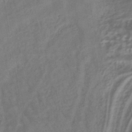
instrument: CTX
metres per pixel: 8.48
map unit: HNhu
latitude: -42.5195
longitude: 102.1039
